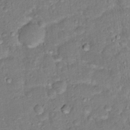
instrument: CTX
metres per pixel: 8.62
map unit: Hto
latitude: 16.7435
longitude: -35.4426
